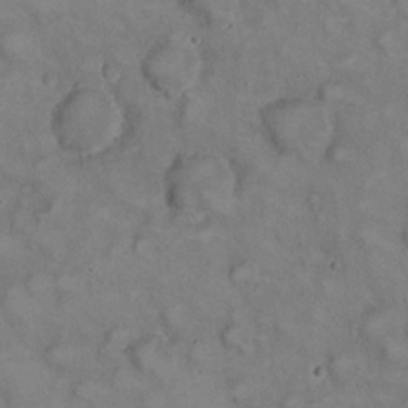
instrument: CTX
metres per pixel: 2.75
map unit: eHh
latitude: 22.9514
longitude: -60.4979
